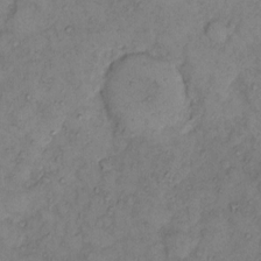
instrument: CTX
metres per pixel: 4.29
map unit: eHh
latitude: 11.6316
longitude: -62.6869
